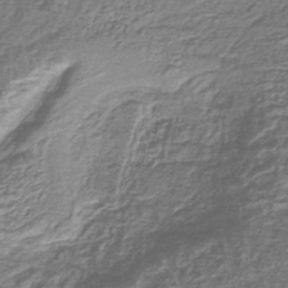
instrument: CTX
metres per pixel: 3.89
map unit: lHb
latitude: -42.4062
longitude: 64.9920
